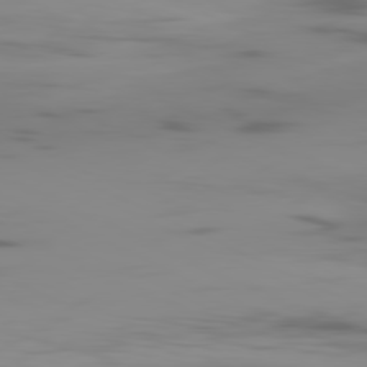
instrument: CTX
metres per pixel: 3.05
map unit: Ap
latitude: -81.1620
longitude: -62.0822
